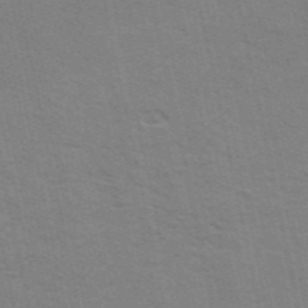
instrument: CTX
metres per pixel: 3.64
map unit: ANa
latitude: 49.6127
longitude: -75.4993
